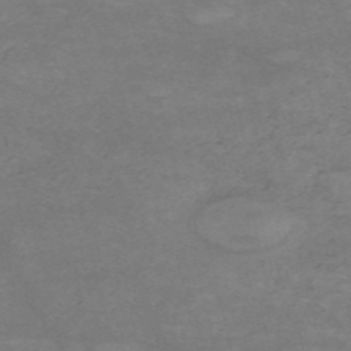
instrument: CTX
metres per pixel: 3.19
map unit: HNb
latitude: -54.7841
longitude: -44.8002
